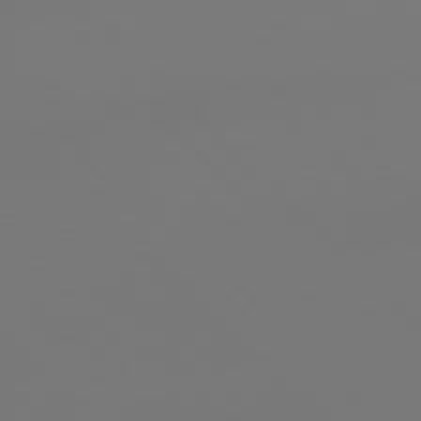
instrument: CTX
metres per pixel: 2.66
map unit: Hpe
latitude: 77.8772
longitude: 179.8800
